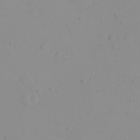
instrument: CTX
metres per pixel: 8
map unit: eHh
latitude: 21.8773
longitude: -63.8017
